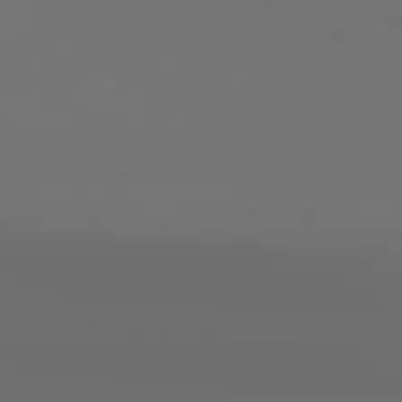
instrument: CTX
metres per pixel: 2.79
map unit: Hpe
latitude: 76.9891
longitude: -133.5749
